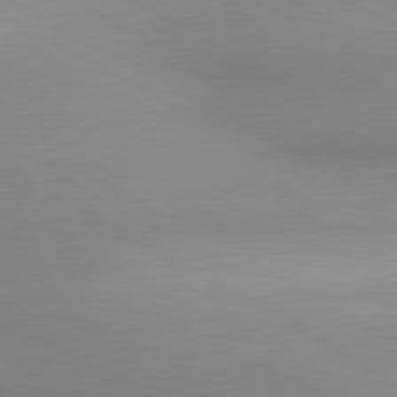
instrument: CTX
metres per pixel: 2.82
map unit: lApd
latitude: 80.4034
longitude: 127.8422
